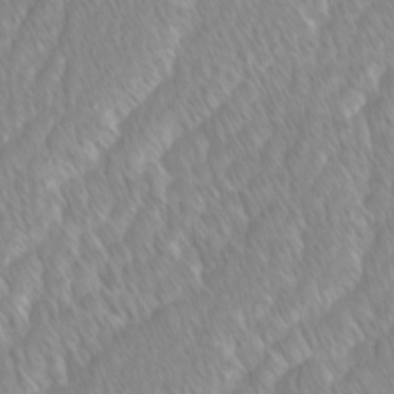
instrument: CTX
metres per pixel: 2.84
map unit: Ave
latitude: -1.2565
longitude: -114.1577
